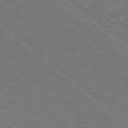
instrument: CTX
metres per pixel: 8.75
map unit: Hpe
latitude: 78.7247
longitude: -169.7261
